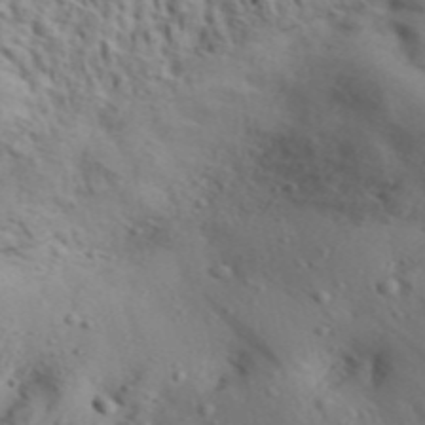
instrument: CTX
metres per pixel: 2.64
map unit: Aa
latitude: 31.6694
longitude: -136.3090
